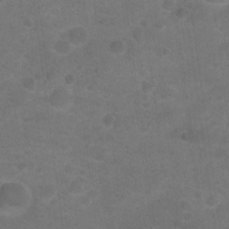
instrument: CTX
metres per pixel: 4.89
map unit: Hto
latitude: 19.4237
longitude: -39.0647
